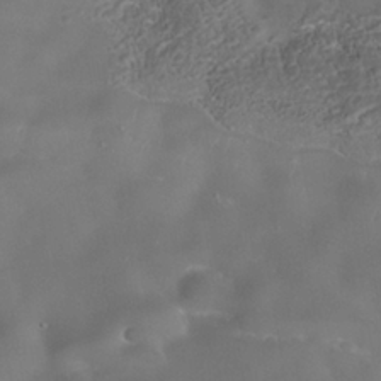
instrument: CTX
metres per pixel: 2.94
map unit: Nhe
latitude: -38.1039
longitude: -118.5734
